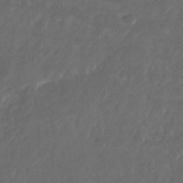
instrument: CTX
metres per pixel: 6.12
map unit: Nhu
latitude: -27.8611
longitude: -72.5546
